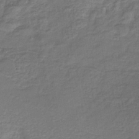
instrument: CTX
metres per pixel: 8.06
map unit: eHb
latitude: -33.1243
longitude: 75.2754
